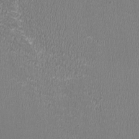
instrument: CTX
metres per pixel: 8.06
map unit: HNhu
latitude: -3.2753
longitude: -2.2144
